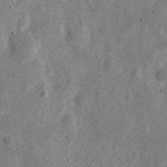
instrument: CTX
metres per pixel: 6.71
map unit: Nve
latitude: -23.8989
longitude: 107.1620
